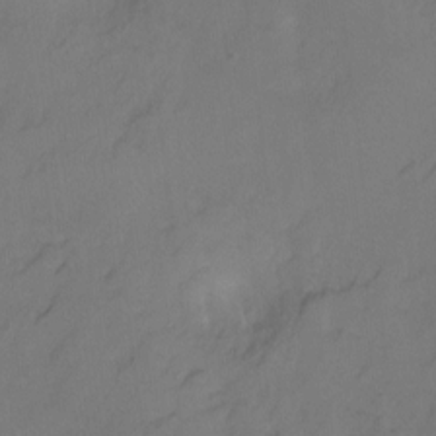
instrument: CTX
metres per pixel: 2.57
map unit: Hto
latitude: -12.2551
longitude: -40.5167
